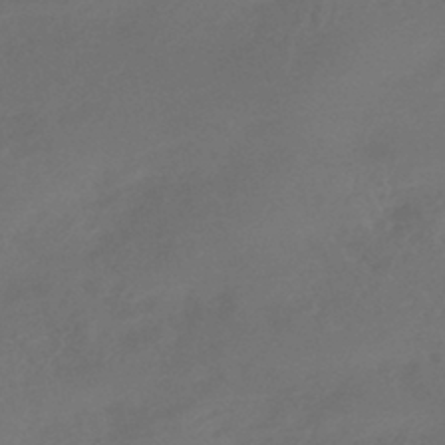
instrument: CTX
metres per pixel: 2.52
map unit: HNhu
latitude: -43.8989
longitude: 91.4455
